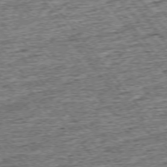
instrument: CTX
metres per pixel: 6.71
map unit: Ap
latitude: -75.6533
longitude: -91.9528
